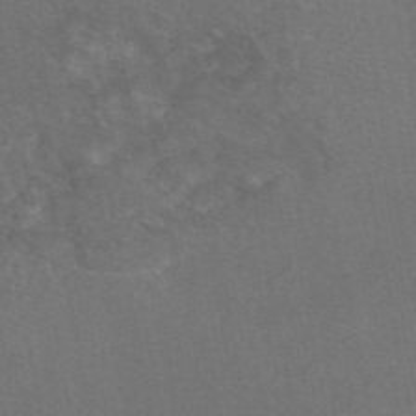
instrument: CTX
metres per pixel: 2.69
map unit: eAb
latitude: 47.4427
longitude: 116.1416
